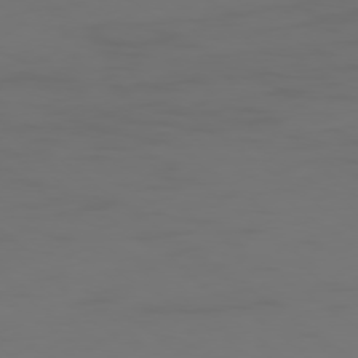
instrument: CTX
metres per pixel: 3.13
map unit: Ap
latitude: -78.5573
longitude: -79.9528
